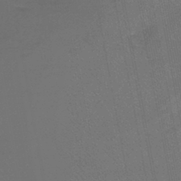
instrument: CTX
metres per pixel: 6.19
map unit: lHb
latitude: -43.8422
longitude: 74.8219
